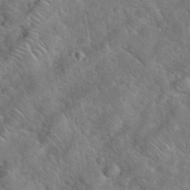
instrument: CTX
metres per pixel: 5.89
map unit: eHh
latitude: 38.1767
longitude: -64.5924
